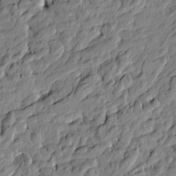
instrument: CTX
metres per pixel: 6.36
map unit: Htu
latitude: -5.0864
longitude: 177.8422
